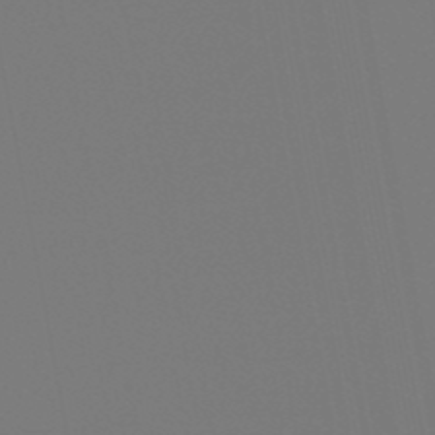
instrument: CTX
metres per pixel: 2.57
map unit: eHb
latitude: -50.5763
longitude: 74.9542
